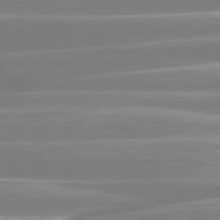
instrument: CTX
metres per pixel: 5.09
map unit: lApd
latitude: 80.8947
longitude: -130.2523
